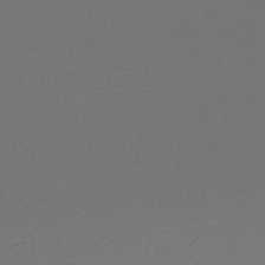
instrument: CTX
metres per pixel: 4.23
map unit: lHb
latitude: -48.4062
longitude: 66.5007
